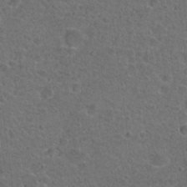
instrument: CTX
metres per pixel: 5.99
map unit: Hto
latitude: 22.2333
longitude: -46.1200
